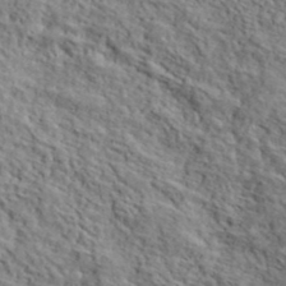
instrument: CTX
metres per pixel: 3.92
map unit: lHvf
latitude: 39.7450
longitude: -87.1592
